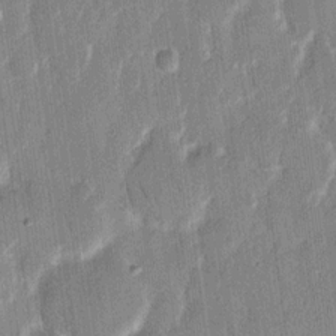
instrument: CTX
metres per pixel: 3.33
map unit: eHh
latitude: 12.7058
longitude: -71.1025
